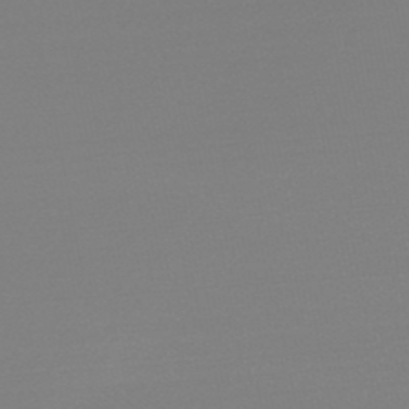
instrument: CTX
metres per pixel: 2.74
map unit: lHb
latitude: -48.8975
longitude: 66.7652
